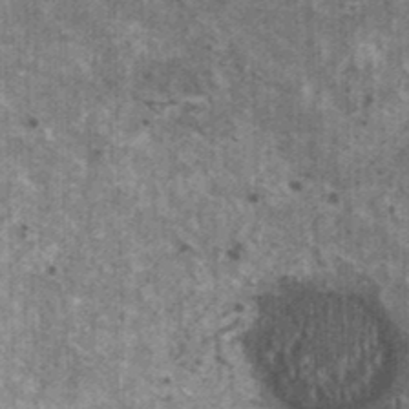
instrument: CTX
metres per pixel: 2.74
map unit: HNhu
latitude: 2.6679
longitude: 4.8030
